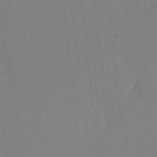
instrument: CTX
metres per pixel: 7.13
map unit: Ave
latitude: 3.2726
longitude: -114.4978
